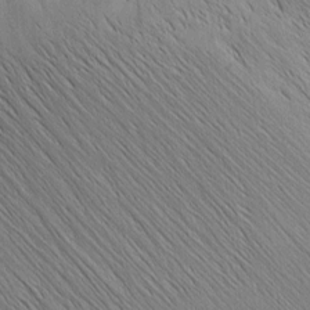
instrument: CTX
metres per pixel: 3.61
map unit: Nhu
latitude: -4.3117
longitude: -149.8772
